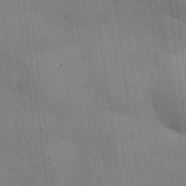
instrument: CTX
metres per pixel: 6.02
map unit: eHh
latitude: 29.6694
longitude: -82.7813
